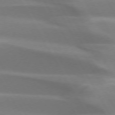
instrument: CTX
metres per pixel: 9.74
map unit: lApd
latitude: 73.4049
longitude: -49.4615
